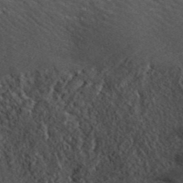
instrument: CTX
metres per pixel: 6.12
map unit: ANa
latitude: 41.8961
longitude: 18.1606
